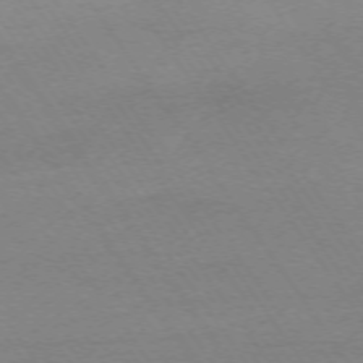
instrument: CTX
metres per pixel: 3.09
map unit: Ap
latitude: -73.8044
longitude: -83.6127
